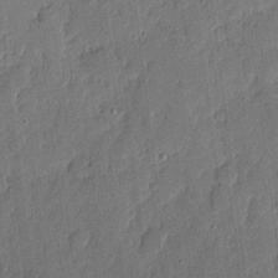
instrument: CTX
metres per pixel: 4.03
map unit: eHh
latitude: 6.1767
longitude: -71.1592
